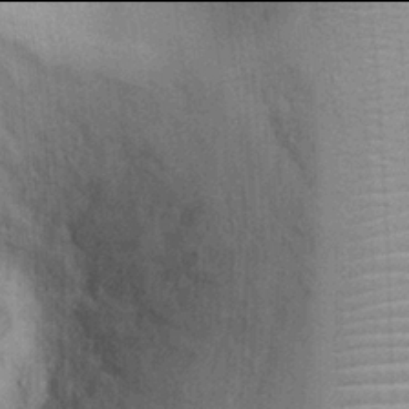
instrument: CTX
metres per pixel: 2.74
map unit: Ht
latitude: -2.0094
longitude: -15.7072
